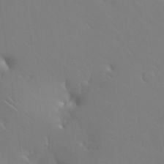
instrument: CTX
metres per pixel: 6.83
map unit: Nhu
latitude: 30.8947
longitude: -57.3103
